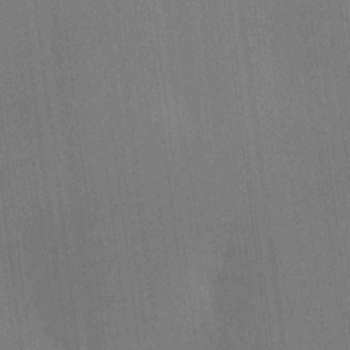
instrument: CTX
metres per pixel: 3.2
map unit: HNhu
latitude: 9.1214
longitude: 15.0109
